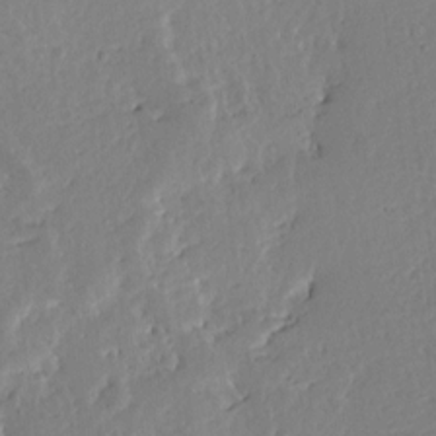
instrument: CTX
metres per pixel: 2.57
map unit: Ave
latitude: 12.8380
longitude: -136.1011
